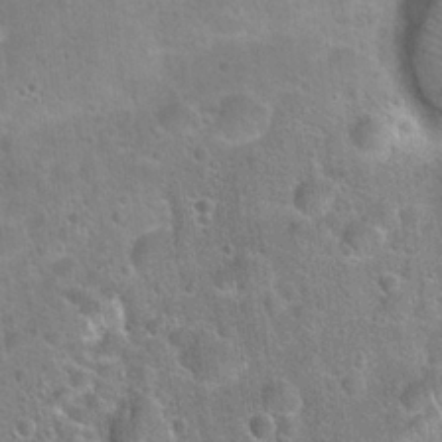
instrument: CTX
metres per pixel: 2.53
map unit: Hto
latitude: 21.8017
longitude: -51.3481
